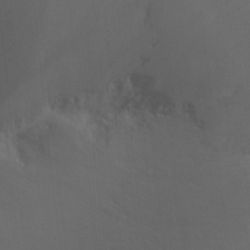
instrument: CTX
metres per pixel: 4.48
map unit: Nhu
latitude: -12.6708
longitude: -65.9528
